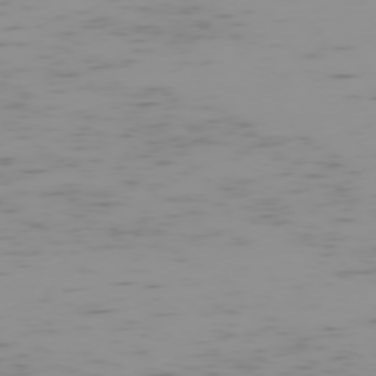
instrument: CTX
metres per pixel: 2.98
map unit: Hpe
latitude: -74.1039
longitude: 7.4076
